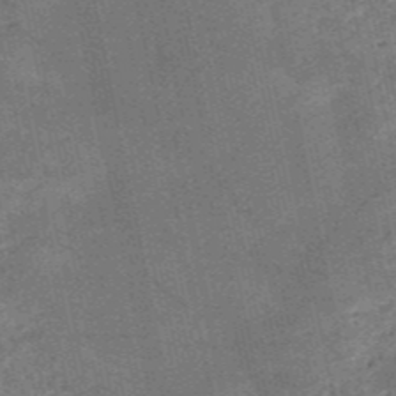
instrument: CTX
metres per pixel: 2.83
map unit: HNb
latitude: -53.6344
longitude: -46.7247
